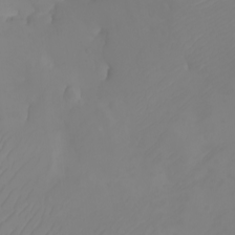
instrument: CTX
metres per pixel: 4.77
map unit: Nhu
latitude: -5.9367
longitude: -93.3481
